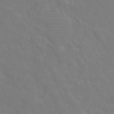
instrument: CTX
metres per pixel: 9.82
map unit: Hto
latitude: 18.8569
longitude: -39.7261
